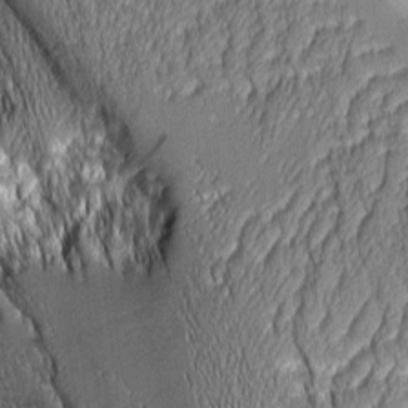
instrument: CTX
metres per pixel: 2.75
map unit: Aa
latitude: 8.2523
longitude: -128.7246
